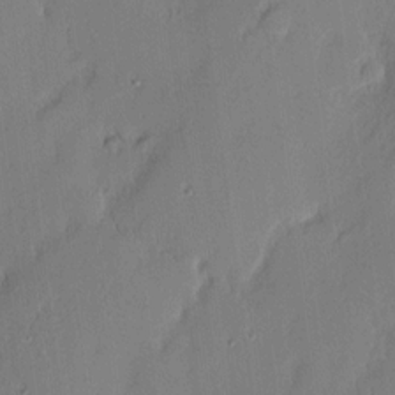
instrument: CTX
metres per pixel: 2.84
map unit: eHh
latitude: 3.0458
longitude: -76.8002
